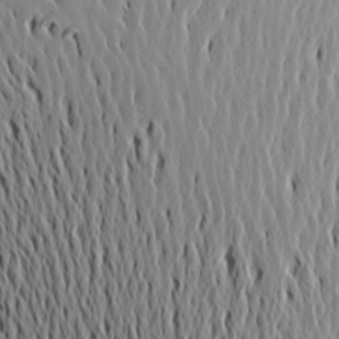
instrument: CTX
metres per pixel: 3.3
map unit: Aa
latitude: 19.1781
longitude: -144.1200
